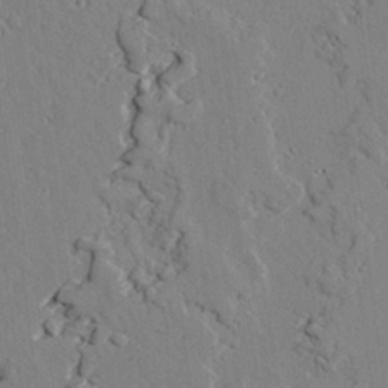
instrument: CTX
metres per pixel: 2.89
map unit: lAvf
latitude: 25.7827
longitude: -110.4034
